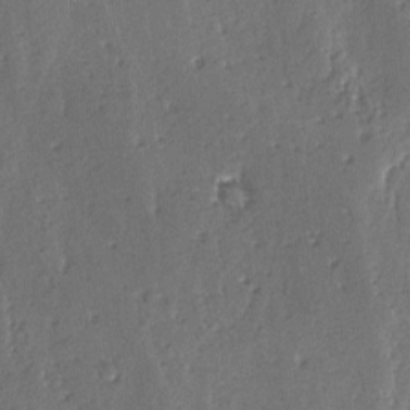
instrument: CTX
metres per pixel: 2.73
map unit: lAvf
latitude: -4.1416
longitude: -112.8191
